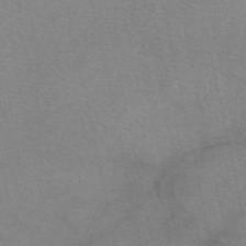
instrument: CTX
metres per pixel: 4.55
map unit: eAb
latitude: 50.1011
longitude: 104.2361
